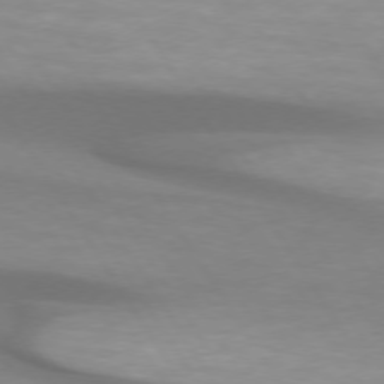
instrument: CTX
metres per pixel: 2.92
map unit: lApd
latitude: 74.1956
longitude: -50.3845
